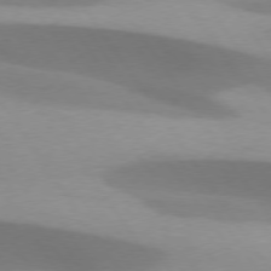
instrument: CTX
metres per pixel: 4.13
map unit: lApd
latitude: 75.3482
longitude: -66.9513
